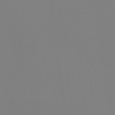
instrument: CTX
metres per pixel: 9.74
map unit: eHh
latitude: -6.3495
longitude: -83.1403
